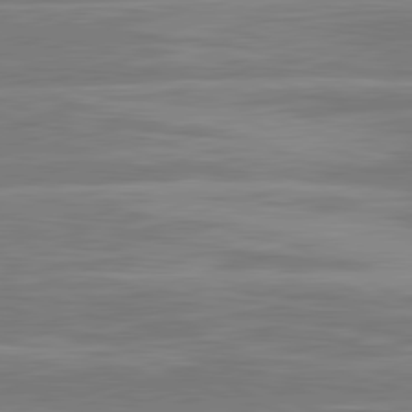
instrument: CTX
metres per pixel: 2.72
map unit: lApd
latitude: 81.0836
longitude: -129.0836
